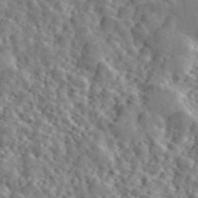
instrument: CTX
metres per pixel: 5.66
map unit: ANa
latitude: 46.4790
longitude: 49.1620
